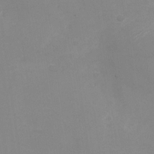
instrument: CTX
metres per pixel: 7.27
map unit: Nhu
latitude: -28.6330
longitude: -66.8380
